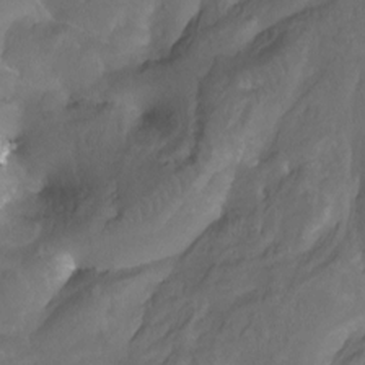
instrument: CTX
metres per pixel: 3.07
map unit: Htu
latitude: -11.9367
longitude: -74.1578
